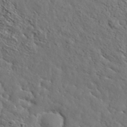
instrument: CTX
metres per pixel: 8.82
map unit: lHvf
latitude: 36.5357
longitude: -86.2144
